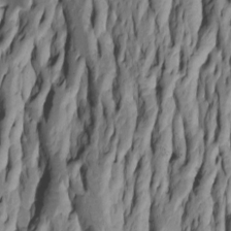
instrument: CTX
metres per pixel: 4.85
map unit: Htu
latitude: -5.7099
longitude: 152.0472
